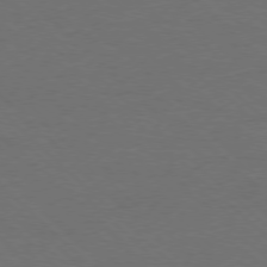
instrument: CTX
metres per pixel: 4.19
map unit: Ap
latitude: -78.2172
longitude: -86.8947
